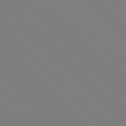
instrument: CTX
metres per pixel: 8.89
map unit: Hpe
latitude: 77.4048
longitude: -125.6316
